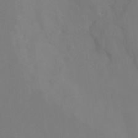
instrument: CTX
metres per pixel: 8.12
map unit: Ht
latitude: -10.5763
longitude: -34.7813
